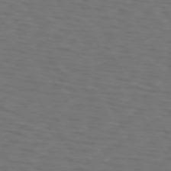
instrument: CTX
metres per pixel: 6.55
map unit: lApd
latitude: 72.9514
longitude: -73.8584
